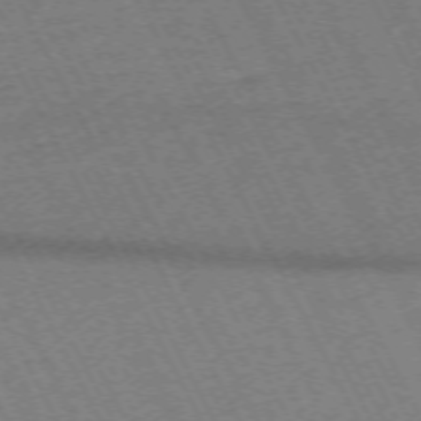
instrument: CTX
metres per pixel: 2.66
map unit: Hpe
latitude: -72.4629
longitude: 10.8030
